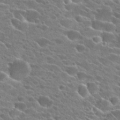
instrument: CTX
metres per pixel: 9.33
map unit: Hto
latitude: 24.1388
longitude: -41.3481
